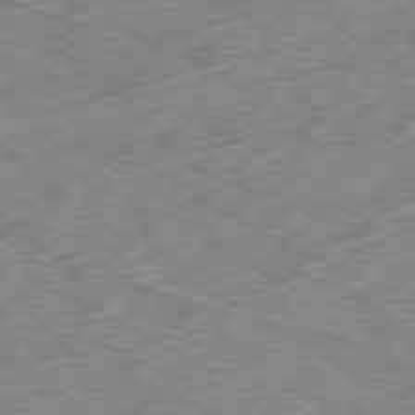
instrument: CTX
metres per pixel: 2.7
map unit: Ap
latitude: -80.4440
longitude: -72.6869
